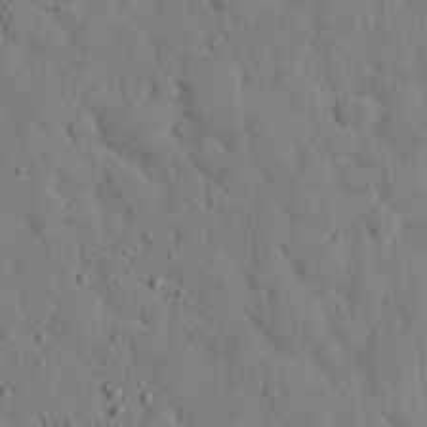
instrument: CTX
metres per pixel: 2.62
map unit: eHh
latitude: 26.5735
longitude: -77.5560
